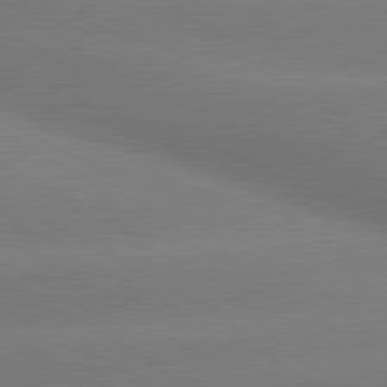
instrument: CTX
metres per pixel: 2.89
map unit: lApd
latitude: 80.0822
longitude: -150.4979
